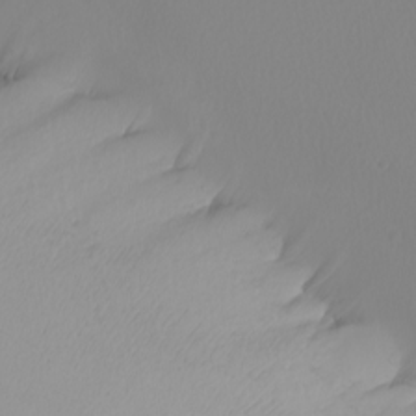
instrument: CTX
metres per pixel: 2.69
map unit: Nhu
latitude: -7.8422
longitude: -94.9514
